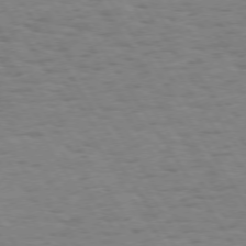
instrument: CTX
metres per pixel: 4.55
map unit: Hpe
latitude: 73.4994
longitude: -140.3845
